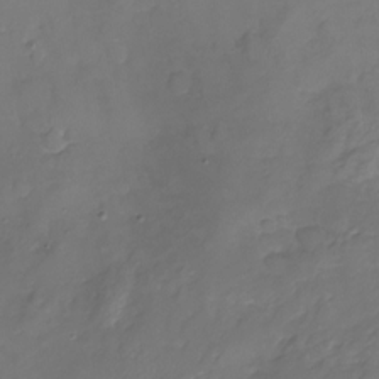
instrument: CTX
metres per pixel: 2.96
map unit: Nhu
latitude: -22.0283
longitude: -56.5356
